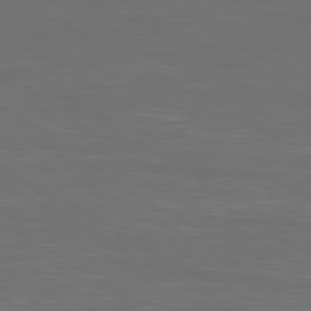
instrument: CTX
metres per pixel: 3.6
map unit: Ap
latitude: -80.7086
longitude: -60.1389
